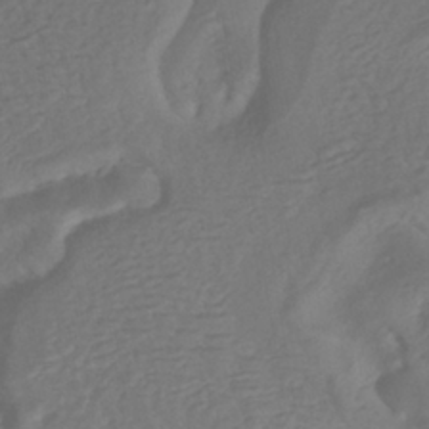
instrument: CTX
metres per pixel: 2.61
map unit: HNhu
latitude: -40.3495
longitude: 108.1984
